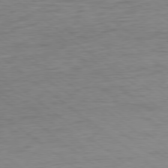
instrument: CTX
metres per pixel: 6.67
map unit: Ap
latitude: -78.8219
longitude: -92.3845
